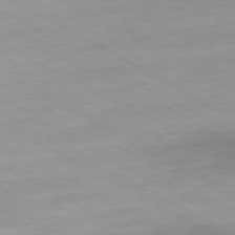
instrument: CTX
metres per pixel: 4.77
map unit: Hpe
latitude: -80.4629
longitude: 21.2754
